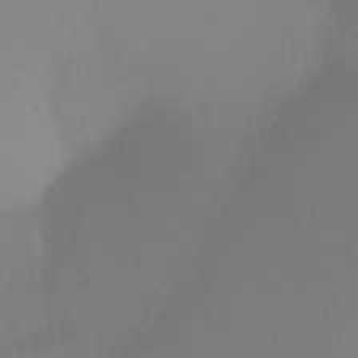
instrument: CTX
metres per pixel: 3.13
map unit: Ht
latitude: -14.8786
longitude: -50.3467
